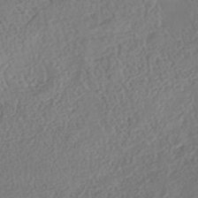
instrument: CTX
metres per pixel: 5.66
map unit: Nhe
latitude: -40.7841
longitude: -110.3845
